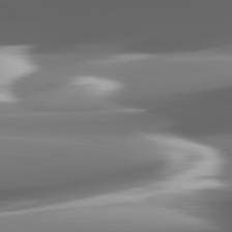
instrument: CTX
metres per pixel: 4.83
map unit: lApd
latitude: 82.3089
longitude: -149.6694
